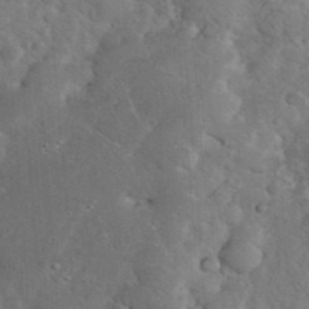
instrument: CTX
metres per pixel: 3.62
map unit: eHh
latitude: 36.0822
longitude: -64.7624
